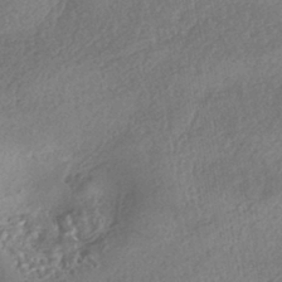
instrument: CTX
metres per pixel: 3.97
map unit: eHh
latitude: -42.6707
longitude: 120.9730
